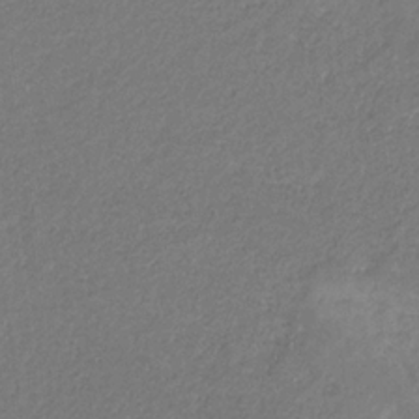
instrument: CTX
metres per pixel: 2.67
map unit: eHb
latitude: -30.7841
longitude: 66.7085
